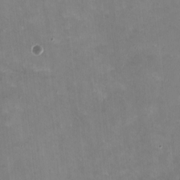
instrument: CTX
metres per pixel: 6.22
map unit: HNhu
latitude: -0.8786
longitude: -3.4993
